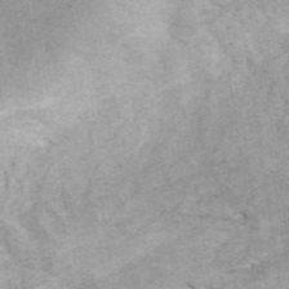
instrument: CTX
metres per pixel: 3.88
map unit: ANa
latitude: 45.2537
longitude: 45.6344
